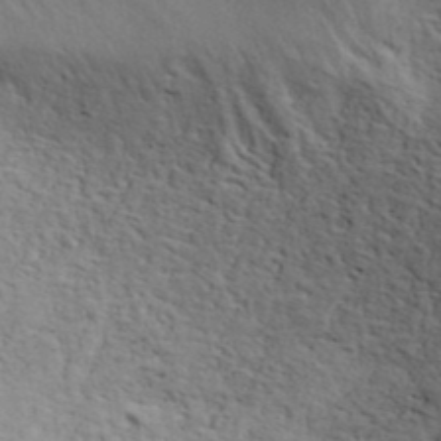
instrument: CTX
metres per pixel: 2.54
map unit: ANa
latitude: 41.6693
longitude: 55.5399
